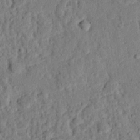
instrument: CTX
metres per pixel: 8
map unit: eHh
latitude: 25.8205
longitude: -79.0459
